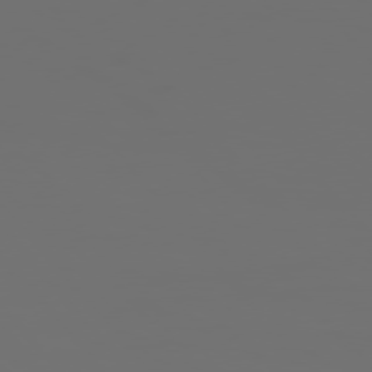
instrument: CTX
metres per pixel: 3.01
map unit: Hpe
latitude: 76.4223
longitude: -139.4426
